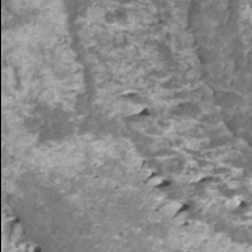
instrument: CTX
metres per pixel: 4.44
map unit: HNhu
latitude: 1.9906
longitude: 6.0094
